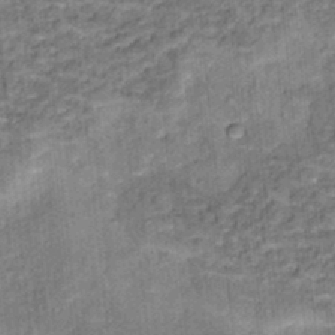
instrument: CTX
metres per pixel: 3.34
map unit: Hto
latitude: 15.9906
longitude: -36.1200
